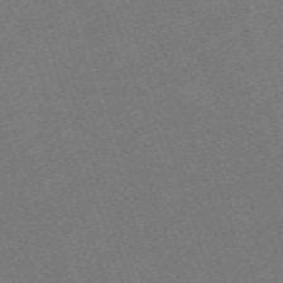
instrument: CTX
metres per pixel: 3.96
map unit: eHh
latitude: -63.4643
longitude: 49.8989
